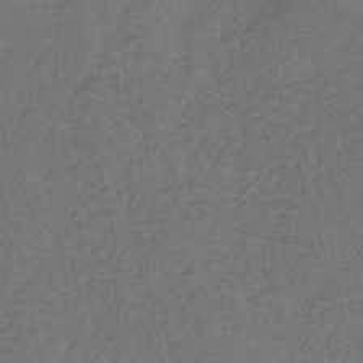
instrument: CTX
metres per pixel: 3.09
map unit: lHb
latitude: -39.4455
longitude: 63.6910
